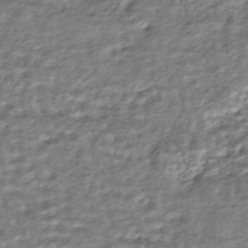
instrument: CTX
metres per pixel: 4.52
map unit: HNhu
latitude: -43.8800
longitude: 106.0283
